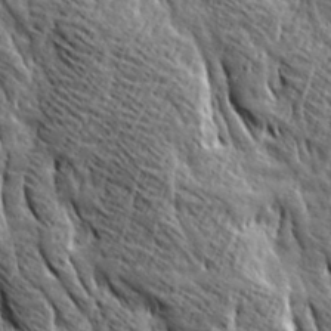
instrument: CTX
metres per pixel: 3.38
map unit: Ave
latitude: 20.4790
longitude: -135.0269
